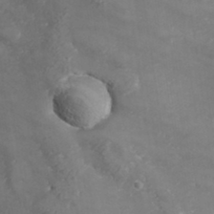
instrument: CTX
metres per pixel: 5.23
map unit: Hve
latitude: 33.4426
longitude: 149.7100
